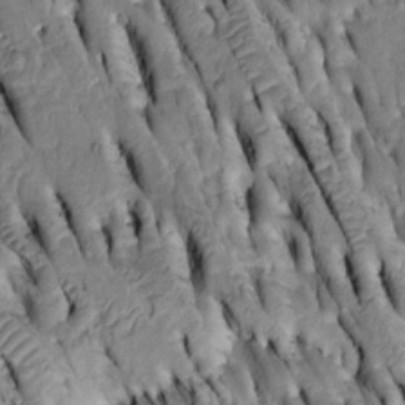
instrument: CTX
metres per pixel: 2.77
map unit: Htu
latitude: -2.1416
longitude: 150.7841
